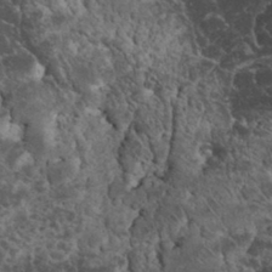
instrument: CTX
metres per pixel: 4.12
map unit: eHh
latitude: 33.5182
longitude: -65.6127
